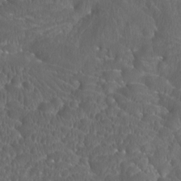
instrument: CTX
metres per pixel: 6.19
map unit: Htu
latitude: -10.9731
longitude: -73.5182
